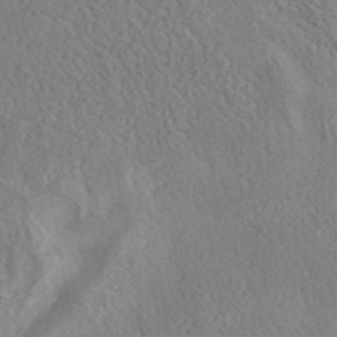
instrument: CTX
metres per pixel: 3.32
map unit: eAb
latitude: 40.5356
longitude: 104.2928
